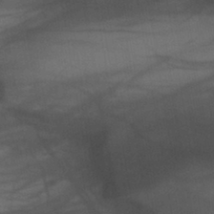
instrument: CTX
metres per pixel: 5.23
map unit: lHb
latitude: -41.1809
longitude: 67.8422
